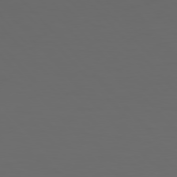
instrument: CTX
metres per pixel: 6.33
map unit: Hpe
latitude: 77.2537
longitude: -166.4979
